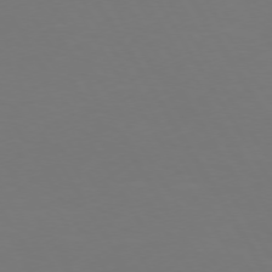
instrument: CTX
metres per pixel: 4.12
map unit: Hpe
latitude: 73.2915
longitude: -126.3278
